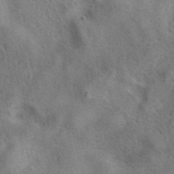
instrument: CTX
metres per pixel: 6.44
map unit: eAb
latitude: 40.8191
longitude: 107.5588
